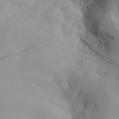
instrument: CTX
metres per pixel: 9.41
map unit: Aa
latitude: 29.6127
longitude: -132.4601
